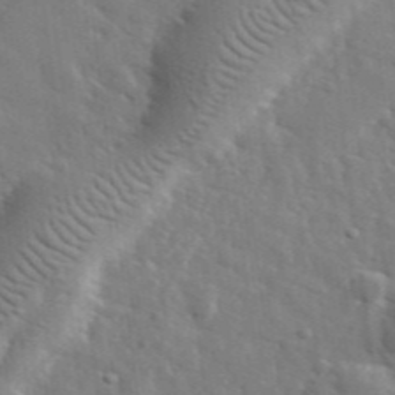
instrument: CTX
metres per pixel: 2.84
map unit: lHvf
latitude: 35.5371
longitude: -88.2712
